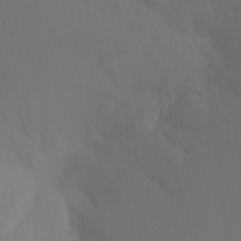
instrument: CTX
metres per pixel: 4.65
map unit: Ht
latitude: -7.6344
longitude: -30.6302
